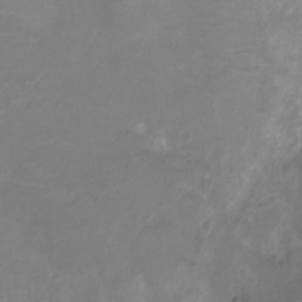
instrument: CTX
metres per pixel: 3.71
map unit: Ht
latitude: -7.4832
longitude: -18.8947
